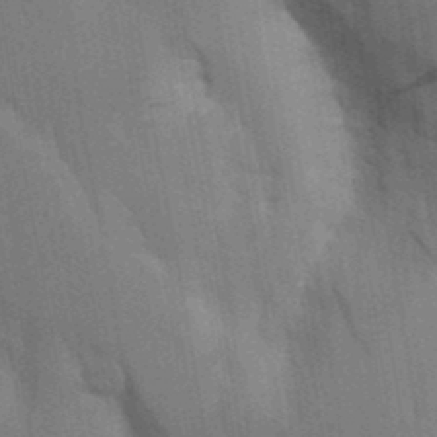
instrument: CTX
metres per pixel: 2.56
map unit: Aa
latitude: 9.3671
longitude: -126.7813
